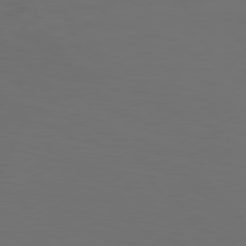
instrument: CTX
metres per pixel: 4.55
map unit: Hpe
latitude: 77.8016
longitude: -167.2537
